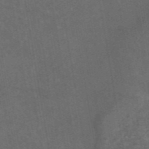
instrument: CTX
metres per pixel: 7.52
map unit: eAb
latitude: 45.5749
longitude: 123.8423
